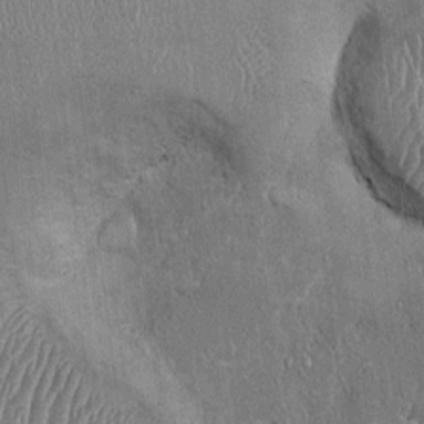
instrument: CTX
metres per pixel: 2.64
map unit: Ht
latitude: -2.1416
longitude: -13.2537
